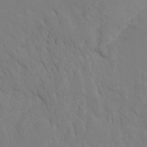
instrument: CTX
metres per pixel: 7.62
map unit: Ht
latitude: -10.4818
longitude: -34.6868
